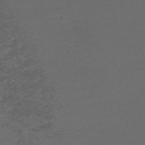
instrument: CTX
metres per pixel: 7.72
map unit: lHb
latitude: -45.0864
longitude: 74.8408
